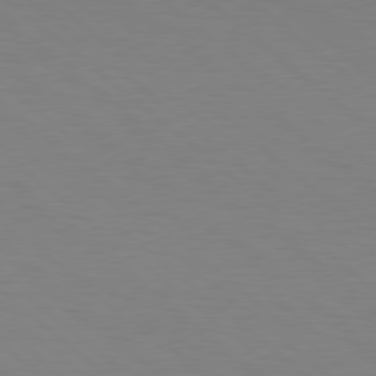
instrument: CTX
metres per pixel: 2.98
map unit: Hpe
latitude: 78.4412
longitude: -161.8583
